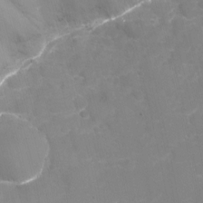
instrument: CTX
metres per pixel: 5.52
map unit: Nhu
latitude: -14.4818
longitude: -63.0648
